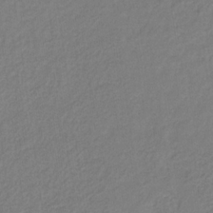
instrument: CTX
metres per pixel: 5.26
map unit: eHb
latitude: -30.5385
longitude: 62.5384
